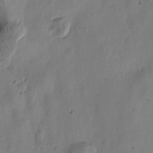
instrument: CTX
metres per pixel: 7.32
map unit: Htu
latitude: -3.2564
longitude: -177.1403
